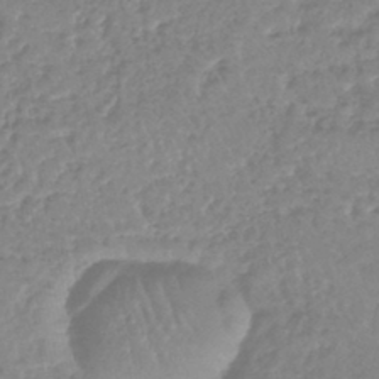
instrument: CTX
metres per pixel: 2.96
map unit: lHb
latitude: -40.3684
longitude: 68.5384
